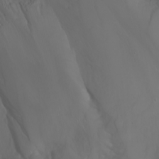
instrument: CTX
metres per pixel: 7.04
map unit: Nhu
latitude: -6.9919
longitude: -82.9135
